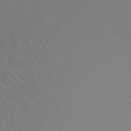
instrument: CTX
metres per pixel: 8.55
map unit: lHb
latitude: -49.3699
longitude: 71.1053
